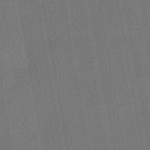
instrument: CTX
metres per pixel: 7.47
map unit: lHb
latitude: -43.4832
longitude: 63.2376
